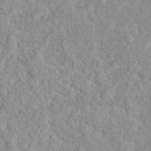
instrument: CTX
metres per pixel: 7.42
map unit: Hto
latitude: 16.0822
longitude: -41.7449
